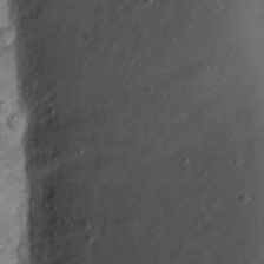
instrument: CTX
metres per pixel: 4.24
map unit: eHh
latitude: 22.6490
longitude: -70.4979
